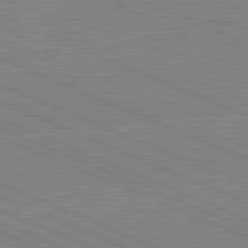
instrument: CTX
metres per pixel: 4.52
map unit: lApd
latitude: 81.9150
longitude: -156.3089
